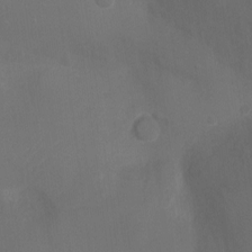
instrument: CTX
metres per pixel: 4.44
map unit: Ht
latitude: -8.8030
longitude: -24.6112
